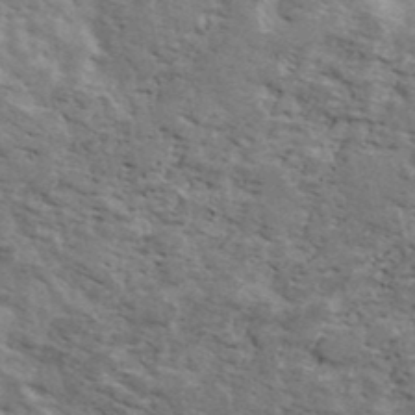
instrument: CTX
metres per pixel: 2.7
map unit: Ave
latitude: 40.8569
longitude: -110.0255
